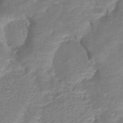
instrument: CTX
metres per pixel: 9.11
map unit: HNhu
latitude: -40.6329
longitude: 108.4251
